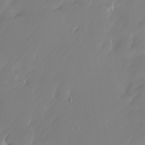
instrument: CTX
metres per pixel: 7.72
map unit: HNhu
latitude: -24.0661
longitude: 50.8786
